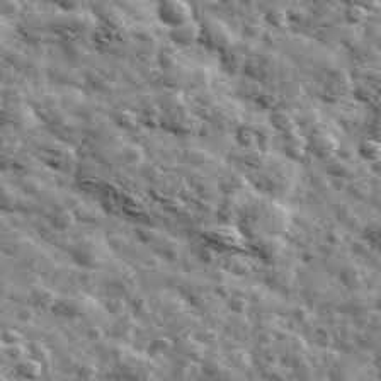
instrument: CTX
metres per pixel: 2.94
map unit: Ave
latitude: 42.1011
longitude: -107.9528
